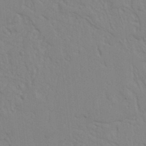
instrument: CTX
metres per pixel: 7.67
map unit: Nhu
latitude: 20.1200
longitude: -73.2159
